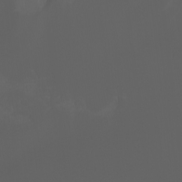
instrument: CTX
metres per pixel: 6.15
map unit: Ht
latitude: -0.6330
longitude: -46.3845
